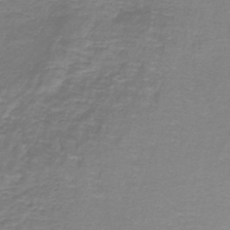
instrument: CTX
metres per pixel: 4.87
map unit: lHb
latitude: -41.8233
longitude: 58.3495
